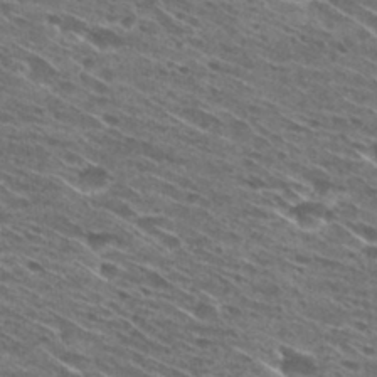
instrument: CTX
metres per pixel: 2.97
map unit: Hto
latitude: 29.3670
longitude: -45.6883
